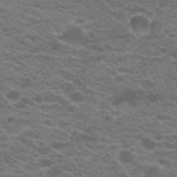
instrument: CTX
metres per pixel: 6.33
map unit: Hto
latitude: 21.8961
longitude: -37.3860
